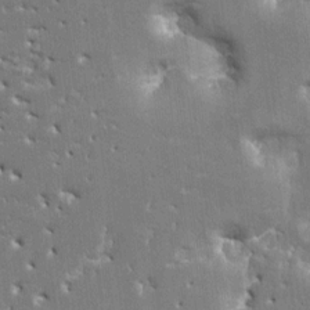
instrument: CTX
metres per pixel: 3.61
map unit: HNhu
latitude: 8.4223
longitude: -5.0647
